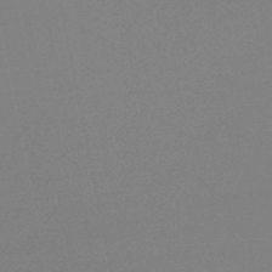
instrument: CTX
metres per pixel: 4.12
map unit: lHb
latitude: -48.6330
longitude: 69.7288
